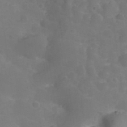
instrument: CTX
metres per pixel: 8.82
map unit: Nhu
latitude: 28.2522
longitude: -56.4223
